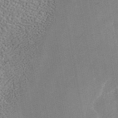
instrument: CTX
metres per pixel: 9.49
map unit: ANa
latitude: 45.2915
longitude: 28.8975
